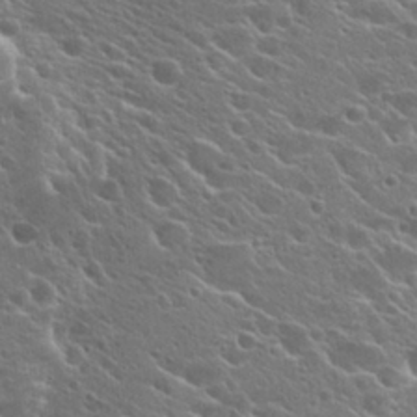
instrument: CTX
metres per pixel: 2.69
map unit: Hto
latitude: 26.2712
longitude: -44.7246
